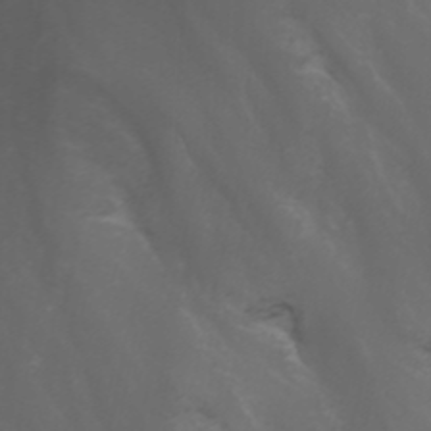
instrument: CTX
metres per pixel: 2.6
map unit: Nhu
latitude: -1.2565
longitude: -78.1578
